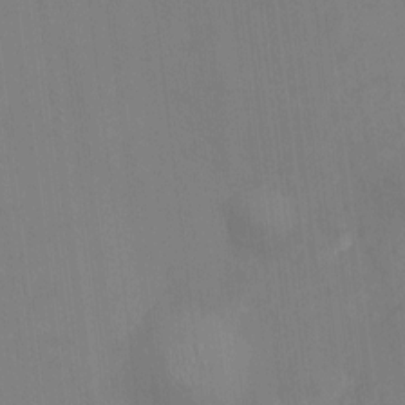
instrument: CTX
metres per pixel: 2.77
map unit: HNhu
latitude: -0.9164
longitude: -6.7246
